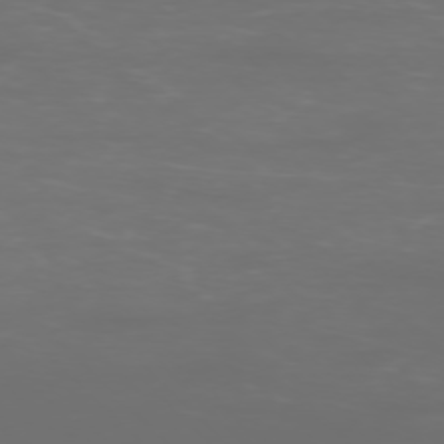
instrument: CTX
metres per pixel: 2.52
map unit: Ap
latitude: -76.1417
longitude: -82.6868
